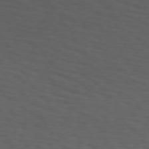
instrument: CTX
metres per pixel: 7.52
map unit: Hpe
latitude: 74.0444
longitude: -130.8191
